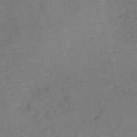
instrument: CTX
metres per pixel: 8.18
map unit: HNb
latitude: -54.5385
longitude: -47.5560
